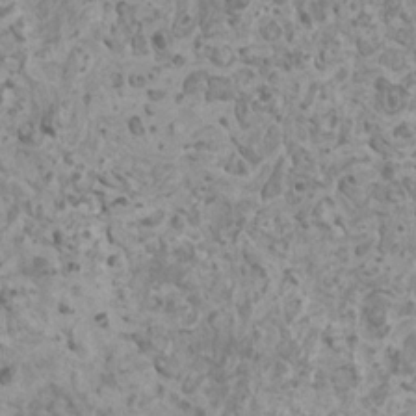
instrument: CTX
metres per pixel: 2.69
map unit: HNhu
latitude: 1.3481
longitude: 0.8030
